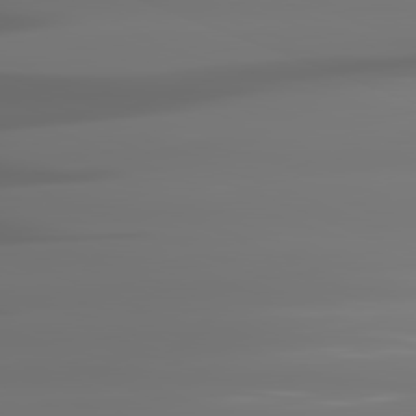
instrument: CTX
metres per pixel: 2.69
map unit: lApd
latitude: 81.7261
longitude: -144.5734
